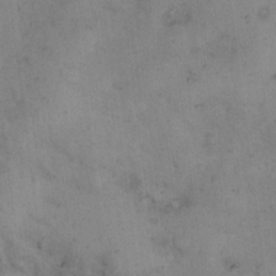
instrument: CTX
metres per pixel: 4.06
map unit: eHh
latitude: 14.7436
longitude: -64.0255
